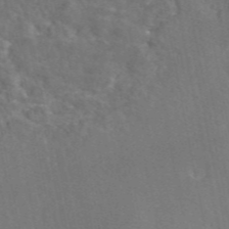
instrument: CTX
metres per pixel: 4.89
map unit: eAb
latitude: 46.2901
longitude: 107.5777
